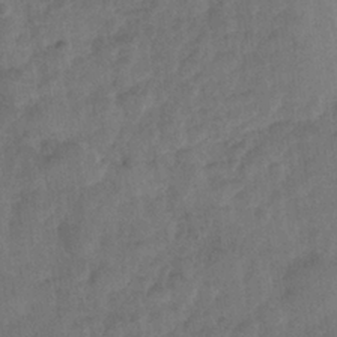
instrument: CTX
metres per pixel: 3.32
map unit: Nhe
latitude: -36.5384
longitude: -176.7813
